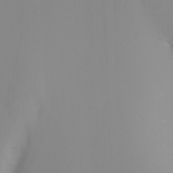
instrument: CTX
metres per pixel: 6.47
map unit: Nhu
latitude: -8.3684
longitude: -82.1199
